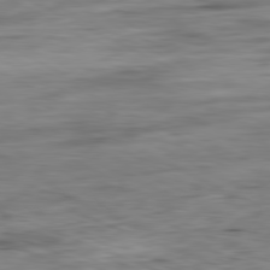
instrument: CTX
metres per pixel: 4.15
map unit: Ap
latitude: -81.8612
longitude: -67.3481
